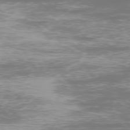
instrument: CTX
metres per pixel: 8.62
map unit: Ap
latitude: -77.6533
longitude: -61.8961
